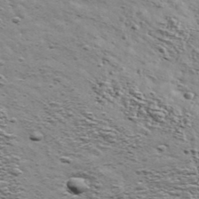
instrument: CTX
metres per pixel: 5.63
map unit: Ave
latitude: 41.6882
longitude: -108.9891
